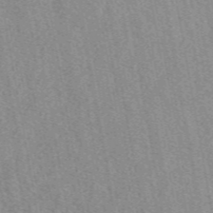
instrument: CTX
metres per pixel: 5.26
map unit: eAb
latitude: 48.7246
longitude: 104.3684
